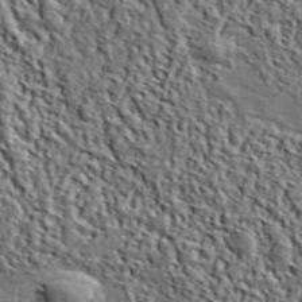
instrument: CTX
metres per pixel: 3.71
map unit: lHvf
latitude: 39.3859
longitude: -87.2159
